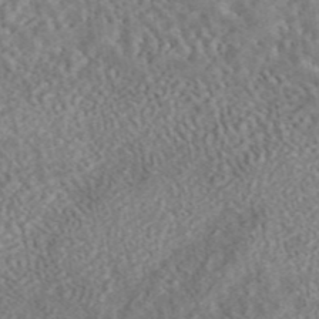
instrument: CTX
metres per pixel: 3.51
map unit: eAb
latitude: 44.2333
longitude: 124.3495
